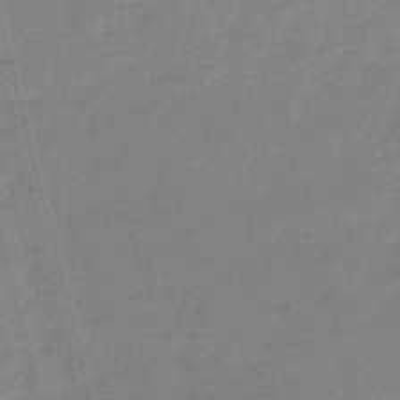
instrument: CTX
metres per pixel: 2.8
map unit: eHb
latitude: -48.5952
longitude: 86.9920
